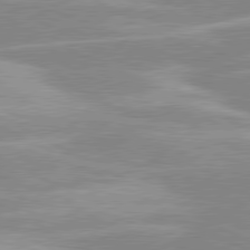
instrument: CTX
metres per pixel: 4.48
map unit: lApd
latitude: 80.3845
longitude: -125.0836
